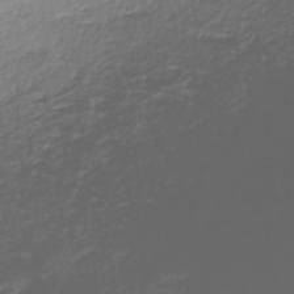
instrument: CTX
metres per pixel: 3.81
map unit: ANa
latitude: -39.1809
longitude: 96.4062
